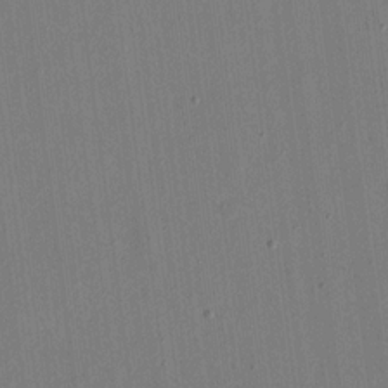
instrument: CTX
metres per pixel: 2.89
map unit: eHh
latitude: 15.8962
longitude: -69.6694
